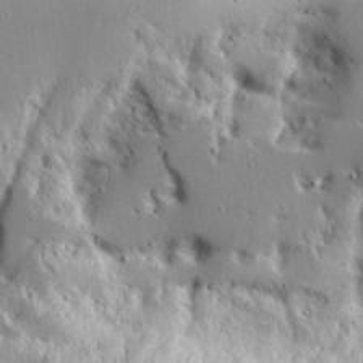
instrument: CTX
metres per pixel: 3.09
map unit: Ave
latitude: 13.4238
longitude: -138.4034
